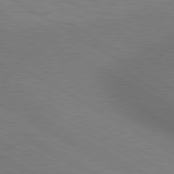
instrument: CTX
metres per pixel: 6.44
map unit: lApd
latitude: 80.2145
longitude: 125.5588
